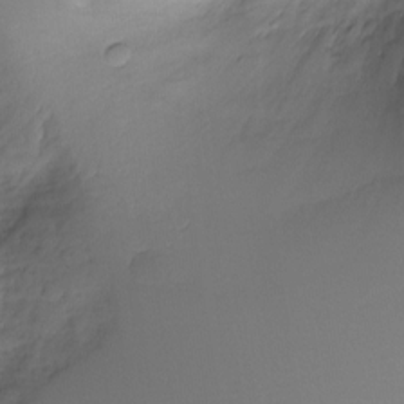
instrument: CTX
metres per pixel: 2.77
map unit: Ht
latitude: -13.1431
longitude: -45.2348
